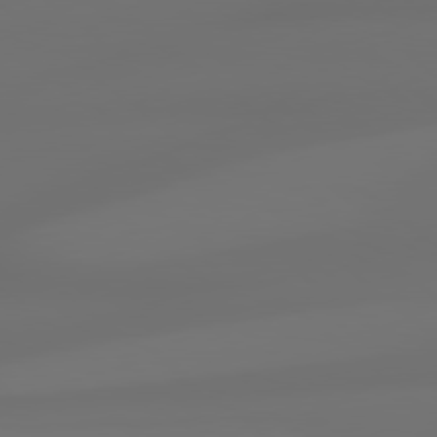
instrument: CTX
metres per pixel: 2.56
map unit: Hpe
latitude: 79.0081
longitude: -135.1970
